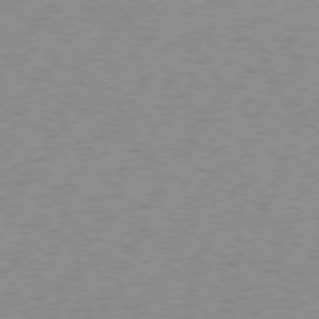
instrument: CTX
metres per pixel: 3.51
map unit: Ap
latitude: -74.5952
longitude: -80.1011
